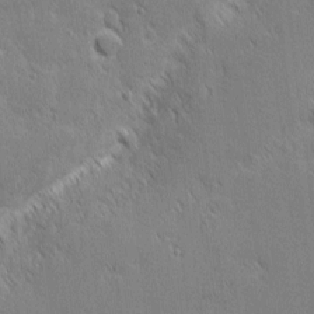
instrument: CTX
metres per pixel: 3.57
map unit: eHh
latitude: 1.9528
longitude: -78.0822
